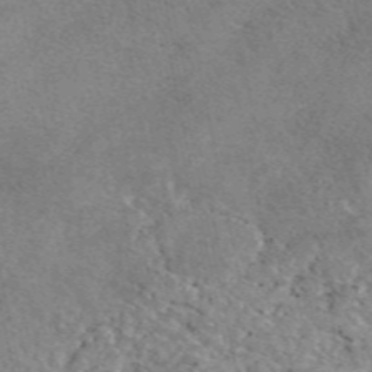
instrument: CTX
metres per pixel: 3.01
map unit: eAb
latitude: 48.1389
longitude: 113.9367
